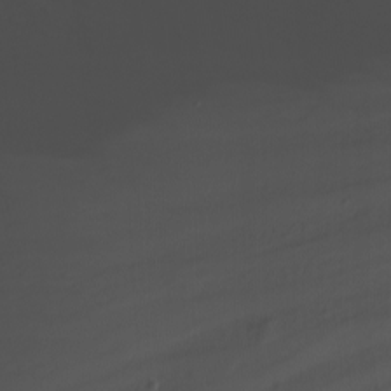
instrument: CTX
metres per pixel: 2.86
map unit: Nhu
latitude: -6.8030
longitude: -76.1766
